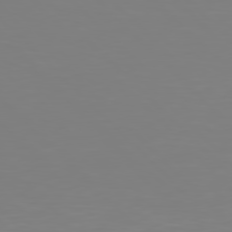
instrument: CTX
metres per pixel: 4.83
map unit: Hpe
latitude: 77.2537
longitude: -176.7057
